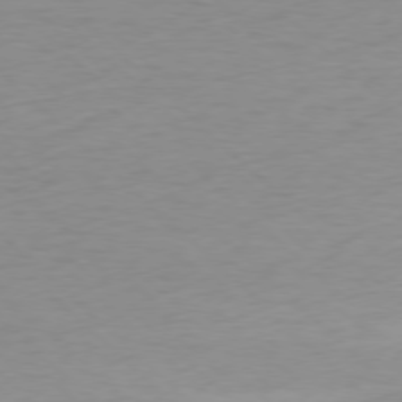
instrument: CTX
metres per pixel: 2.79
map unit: Ap
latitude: -77.8233
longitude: -70.7057
